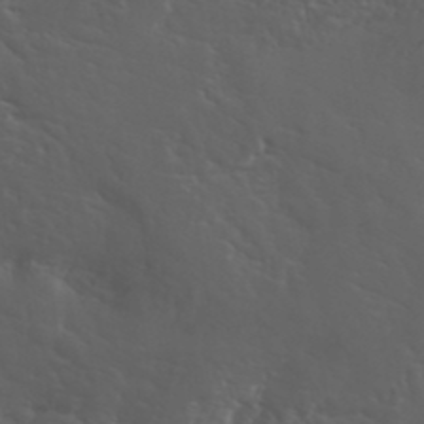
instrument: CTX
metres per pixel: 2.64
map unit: ANa
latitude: 41.1781
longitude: 53.7666
